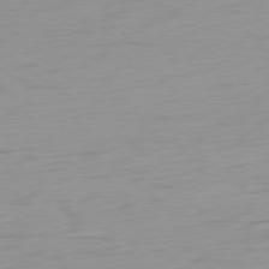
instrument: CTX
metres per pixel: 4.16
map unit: Ap
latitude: -79.0675
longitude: -66.7624
